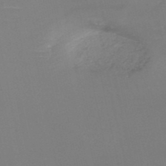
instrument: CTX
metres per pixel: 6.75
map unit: HNb
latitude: -50.8219
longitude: -43.9150
